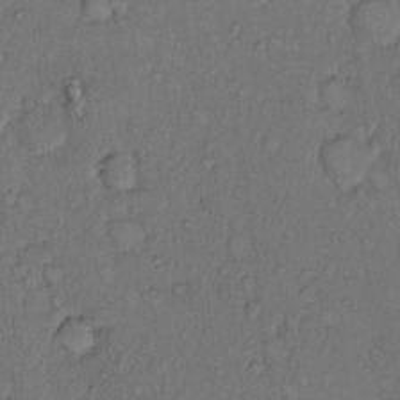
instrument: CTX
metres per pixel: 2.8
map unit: Hto
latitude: 9.4993
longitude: -58.5735
